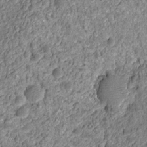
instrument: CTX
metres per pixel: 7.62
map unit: Nhu
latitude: -12.0472
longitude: -23.0647
